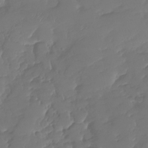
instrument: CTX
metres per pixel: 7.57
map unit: Nhu
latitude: -27.7477
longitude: -61.1970
